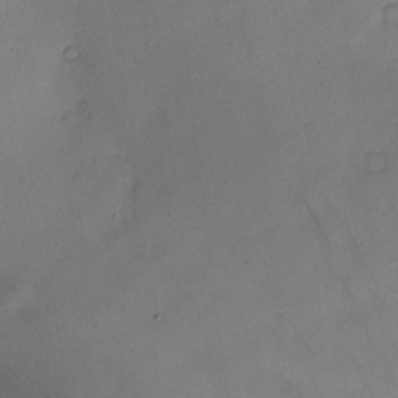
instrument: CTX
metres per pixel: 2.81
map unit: eHh
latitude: -9.9178
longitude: -65.9339
